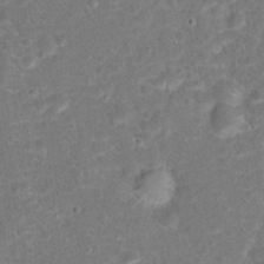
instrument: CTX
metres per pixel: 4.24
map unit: Hto
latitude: 16.9325
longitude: -42.4601
